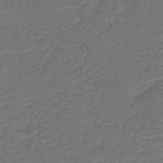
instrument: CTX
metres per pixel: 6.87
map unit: HNb
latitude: -43.6721
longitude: 50.2928
